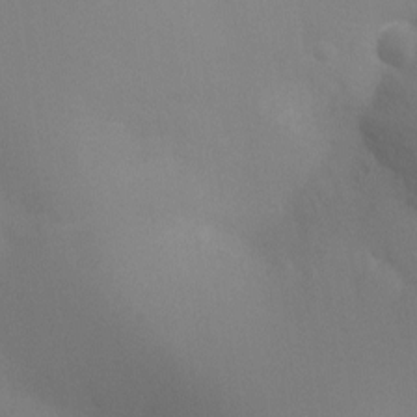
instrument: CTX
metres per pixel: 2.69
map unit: Ht
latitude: -4.4251
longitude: -25.4615
